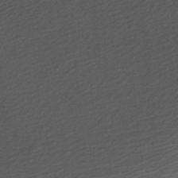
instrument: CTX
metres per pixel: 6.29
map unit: HNhu
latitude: -43.2753
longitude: 97.1242
